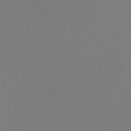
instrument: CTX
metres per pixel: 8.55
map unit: lHb
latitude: -48.0850
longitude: 62.6896
